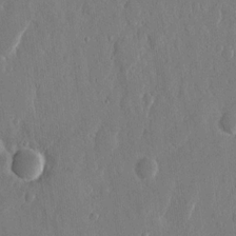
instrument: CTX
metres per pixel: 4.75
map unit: eHh
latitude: 13.4238
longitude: -70.1011
